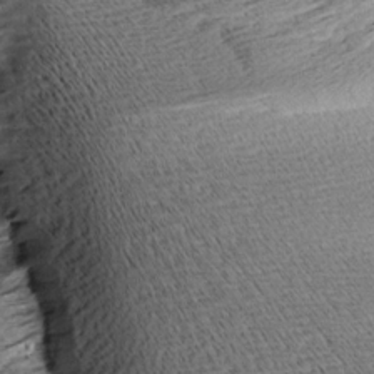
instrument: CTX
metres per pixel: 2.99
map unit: Aa
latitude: 8.1011
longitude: -140.4790
